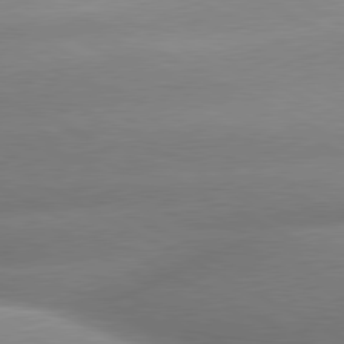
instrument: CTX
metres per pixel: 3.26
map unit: lApd
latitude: 80.1578
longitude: -159.3104
